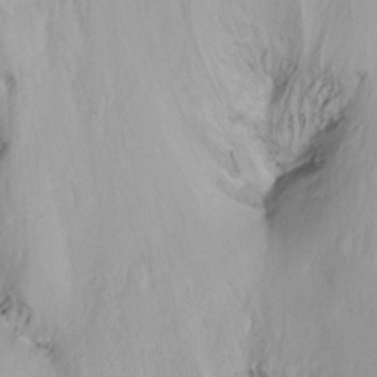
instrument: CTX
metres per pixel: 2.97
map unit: Ht
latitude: -15.6344
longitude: -45.0836
